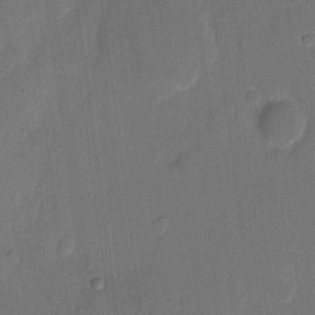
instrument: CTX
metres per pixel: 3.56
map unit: eHh
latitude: 5.5560
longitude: -66.8758
